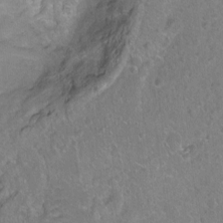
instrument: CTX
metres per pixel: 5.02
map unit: Ht
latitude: -6.3495
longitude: -37.0459
